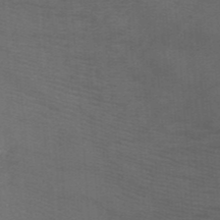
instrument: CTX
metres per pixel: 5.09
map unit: HNb
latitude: -45.9367
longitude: -45.8772
